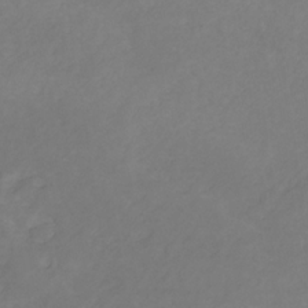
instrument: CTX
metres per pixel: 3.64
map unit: eHb
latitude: -30.6329
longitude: 63.7477
